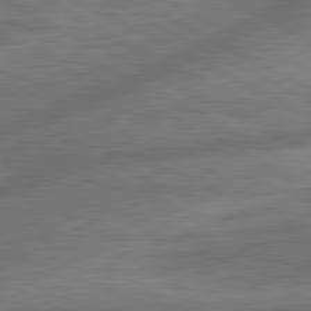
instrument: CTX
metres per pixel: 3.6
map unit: lApd
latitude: 81.1592
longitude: -166.3845
